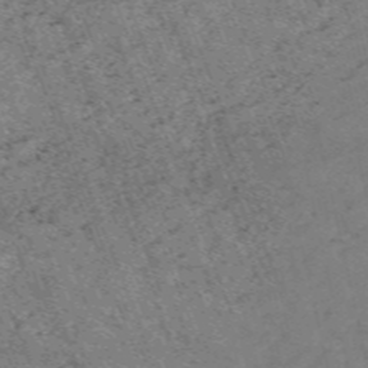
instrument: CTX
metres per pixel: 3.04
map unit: HNb
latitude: -54.6141
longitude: -47.8017
